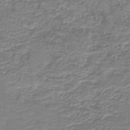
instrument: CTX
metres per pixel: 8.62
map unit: HNb
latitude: -44.5952
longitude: 50.5196
